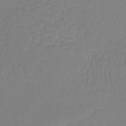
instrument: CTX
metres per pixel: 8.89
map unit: lHb
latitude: -41.6344
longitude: 64.6141
